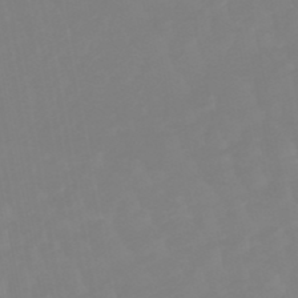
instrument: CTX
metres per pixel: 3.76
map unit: lHb
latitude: -49.2187
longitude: 82.2361
